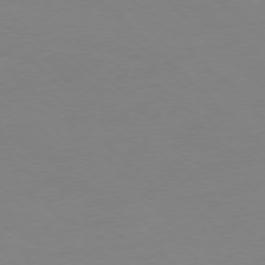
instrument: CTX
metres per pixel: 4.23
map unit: Ap
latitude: -77.4076
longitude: -70.5546
